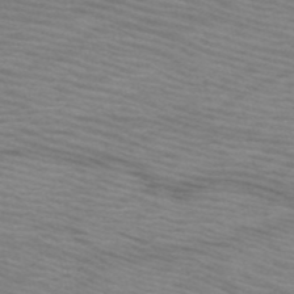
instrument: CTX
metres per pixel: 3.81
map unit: HNb
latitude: -53.2187
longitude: -45.6316
